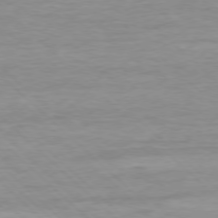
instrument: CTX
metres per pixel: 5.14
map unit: Ap
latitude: -77.9178
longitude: -81.7639
